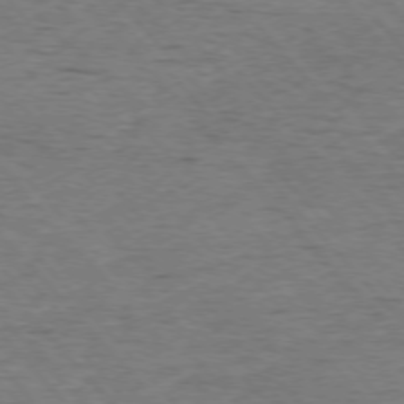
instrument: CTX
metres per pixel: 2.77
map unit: Ap
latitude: -76.3873
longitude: -95.1970
